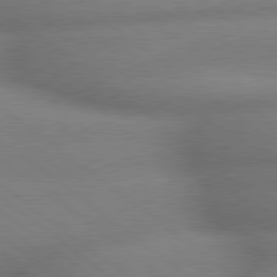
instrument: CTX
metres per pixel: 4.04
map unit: lApd
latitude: 79.6127
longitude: -167.1592
